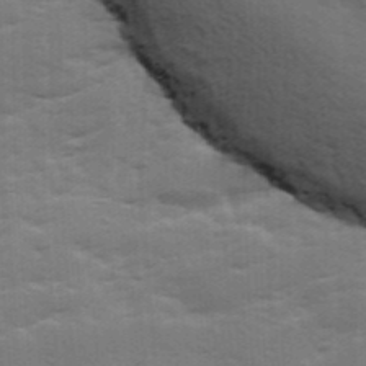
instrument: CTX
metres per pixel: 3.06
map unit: Ave
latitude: 12.0822
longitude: -102.3089
